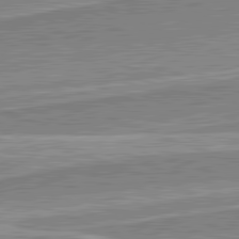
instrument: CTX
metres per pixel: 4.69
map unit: lApd
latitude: 82.1388
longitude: 139.9178
